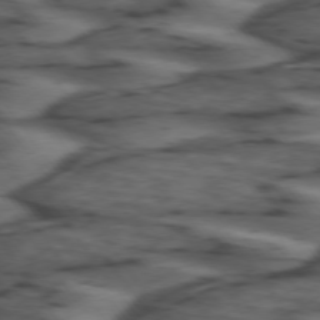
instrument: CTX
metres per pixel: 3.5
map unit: lApd
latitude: 74.1011
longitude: -71.9906
